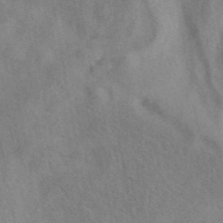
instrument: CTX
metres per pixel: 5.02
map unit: eAb
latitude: 41.1025
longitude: 107.8612
